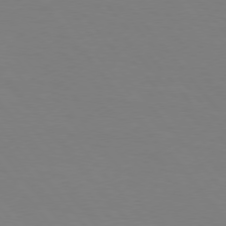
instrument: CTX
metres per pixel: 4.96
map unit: Hpe
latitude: 75.6316
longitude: -141.2159
